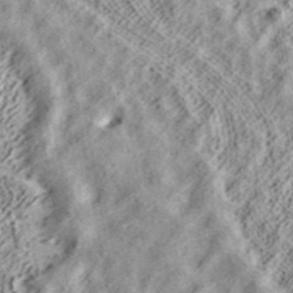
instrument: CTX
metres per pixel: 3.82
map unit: ANa
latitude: 39.8772
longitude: 17.4455
